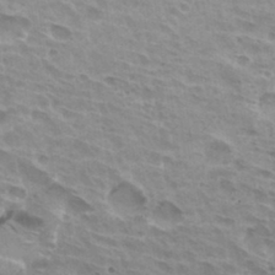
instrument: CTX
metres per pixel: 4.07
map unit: Hto
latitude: 32.9514
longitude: -42.7246
